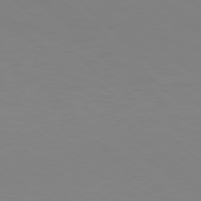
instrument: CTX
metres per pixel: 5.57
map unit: Hpe
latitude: 77.3103
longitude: -132.9514
